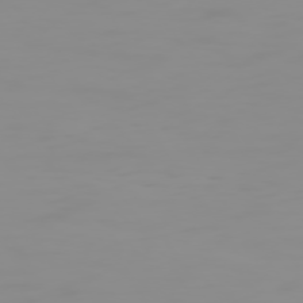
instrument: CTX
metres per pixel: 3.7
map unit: Hpe
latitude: 74.1767
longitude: -127.6883
